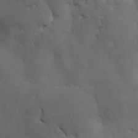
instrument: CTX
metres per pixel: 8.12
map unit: Ave
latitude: 1.8772
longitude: -113.0836
